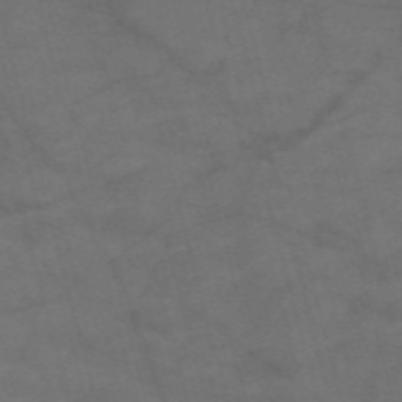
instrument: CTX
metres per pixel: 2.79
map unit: Nve
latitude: -59.0108
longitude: 51.2376
